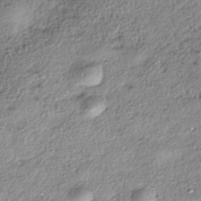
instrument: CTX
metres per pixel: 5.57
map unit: eHh
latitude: -42.1794
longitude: 123.0298
